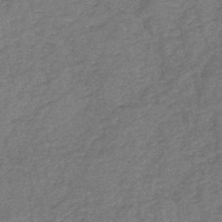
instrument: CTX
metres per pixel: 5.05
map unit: HNb
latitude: -45.2754
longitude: -36.4790
